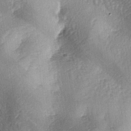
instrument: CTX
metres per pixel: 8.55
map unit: lAa
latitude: -4.0661
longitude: -125.2915
